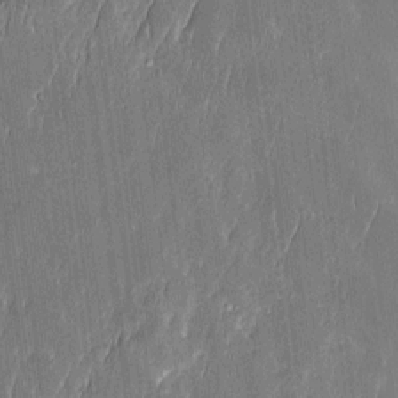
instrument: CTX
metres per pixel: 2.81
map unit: Htu
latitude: -5.8800
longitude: 175.3887
